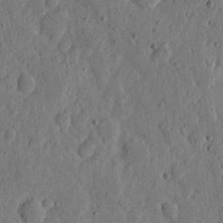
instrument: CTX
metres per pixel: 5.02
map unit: eHh
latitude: 6.5357
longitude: -71.8205
